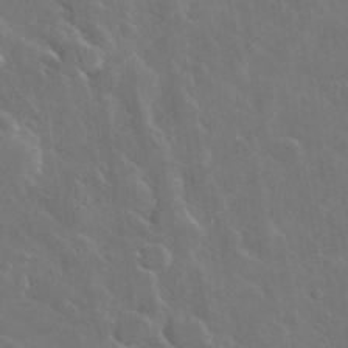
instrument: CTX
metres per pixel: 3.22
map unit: lHvf
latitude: 36.1200
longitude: -92.2144
